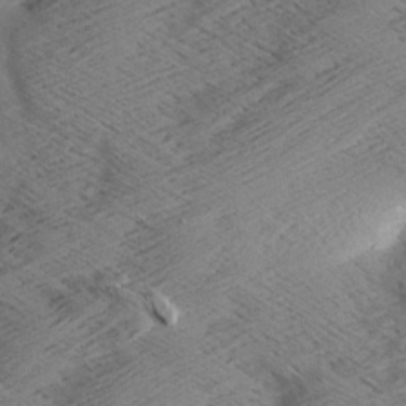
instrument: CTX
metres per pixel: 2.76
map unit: Aa
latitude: 7.5560
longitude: -140.1011
